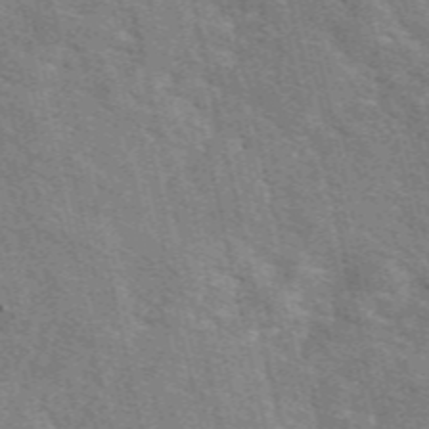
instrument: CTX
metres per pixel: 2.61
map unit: eAb
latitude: 50.8002
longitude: 113.7478
